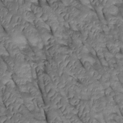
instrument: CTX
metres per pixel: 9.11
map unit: Htu
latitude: 0.7435
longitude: 147.9745
